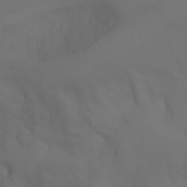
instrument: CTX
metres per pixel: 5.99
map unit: Aa
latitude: -6.8597
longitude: -84.8947
